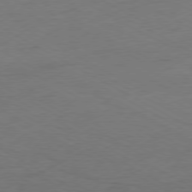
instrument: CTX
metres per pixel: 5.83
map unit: Ap
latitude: -76.8408
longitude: -76.1011
